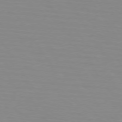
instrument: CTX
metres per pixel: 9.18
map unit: lApd
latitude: 74.2334
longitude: -79.0648
